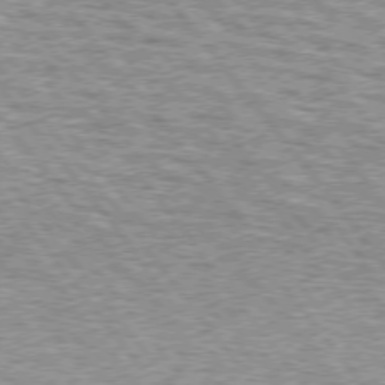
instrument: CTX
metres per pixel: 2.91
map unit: lApd
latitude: 74.6491
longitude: -76.4979
